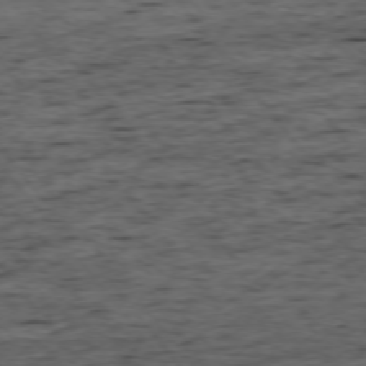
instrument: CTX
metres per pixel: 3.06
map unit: Ap
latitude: -75.2943
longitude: -91.0081
